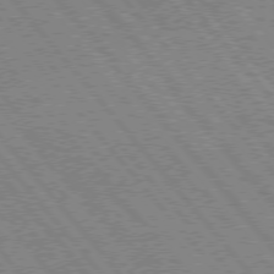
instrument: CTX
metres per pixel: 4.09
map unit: Hpe
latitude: 75.3104
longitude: -150.4790
